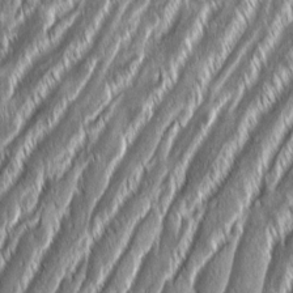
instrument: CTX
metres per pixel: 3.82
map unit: Aa
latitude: 8.2145
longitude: -131.1404
